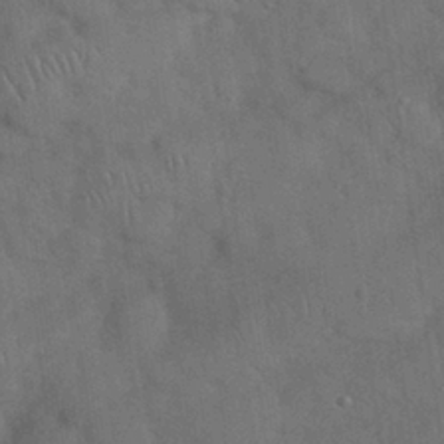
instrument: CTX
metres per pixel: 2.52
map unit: Nhu
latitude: 27.5560
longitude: -70.0444
